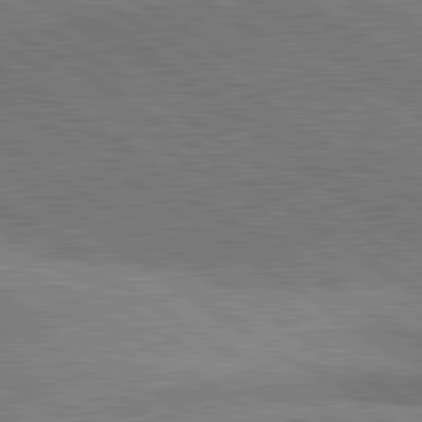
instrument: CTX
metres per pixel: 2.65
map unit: lApd
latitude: 81.6316
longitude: 140.5952
